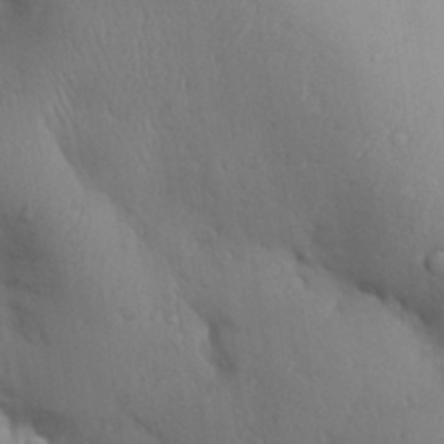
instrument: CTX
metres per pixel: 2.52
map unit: Aa
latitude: 32.1578
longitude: -143.9150
